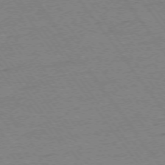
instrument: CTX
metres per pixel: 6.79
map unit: Ap
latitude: -74.8786
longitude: -82.9513
